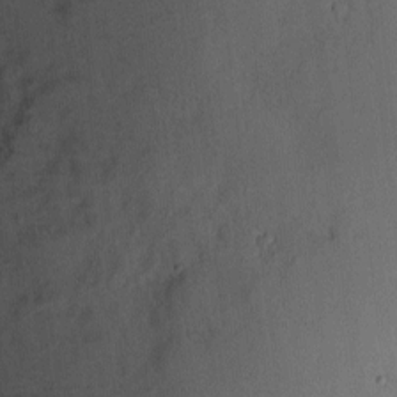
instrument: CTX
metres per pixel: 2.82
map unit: eHh
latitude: 4.0633
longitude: -72.4601
